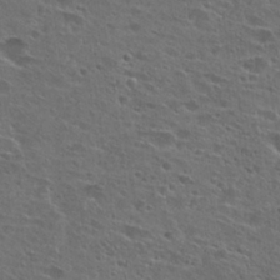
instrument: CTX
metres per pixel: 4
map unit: Hto
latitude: 26.5924
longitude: -45.1214
